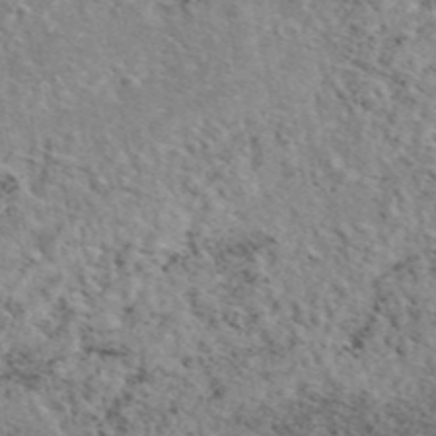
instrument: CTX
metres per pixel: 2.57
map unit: eAb
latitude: 45.1592
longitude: 113.5399
